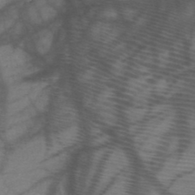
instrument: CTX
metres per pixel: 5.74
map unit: HNb
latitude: -47.5021
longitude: -40.8002
